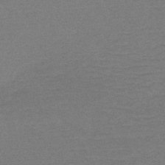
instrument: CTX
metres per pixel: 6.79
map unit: HNb
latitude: -52.9919
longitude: -43.5371
